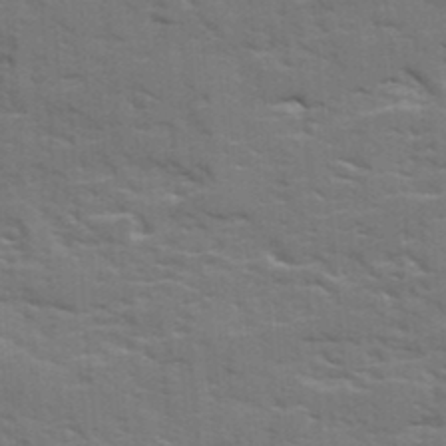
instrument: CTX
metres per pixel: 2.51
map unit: Ave
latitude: 17.5560
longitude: -129.7072
